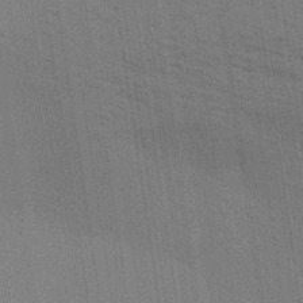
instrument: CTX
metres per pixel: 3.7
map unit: Aa
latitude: 31.4427
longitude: -139.5560
